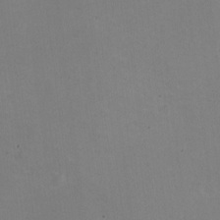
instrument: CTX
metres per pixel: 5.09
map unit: HNhu
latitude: -2.0849
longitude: -3.1781
